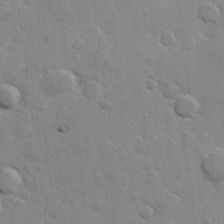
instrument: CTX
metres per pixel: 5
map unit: Hve
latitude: 23.5560
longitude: 148.3307
